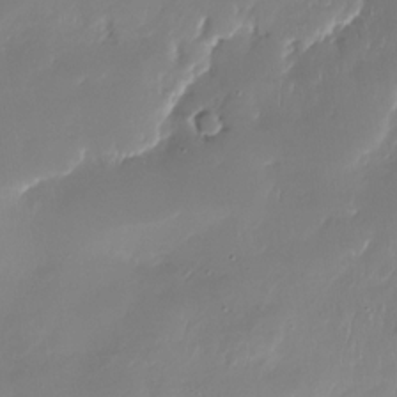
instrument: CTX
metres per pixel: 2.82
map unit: Nhu
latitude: -27.7288
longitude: -60.5923
